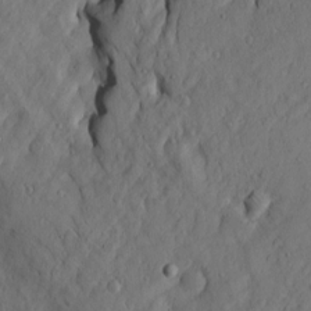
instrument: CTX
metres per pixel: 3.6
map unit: Htu
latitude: -3.2564
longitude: 157.2565
